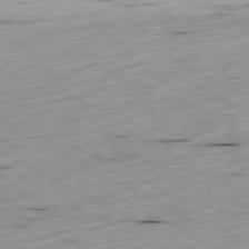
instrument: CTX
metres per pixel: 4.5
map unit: Ap
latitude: -80.6141
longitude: -70.3656
